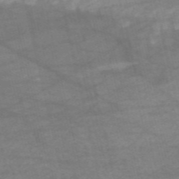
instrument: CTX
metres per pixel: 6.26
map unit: HNb
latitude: -54.5763
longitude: -44.4223
